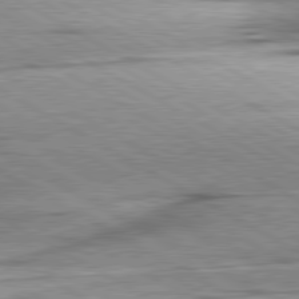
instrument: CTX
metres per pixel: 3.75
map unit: lApd
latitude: 80.4979
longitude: -156.8380
